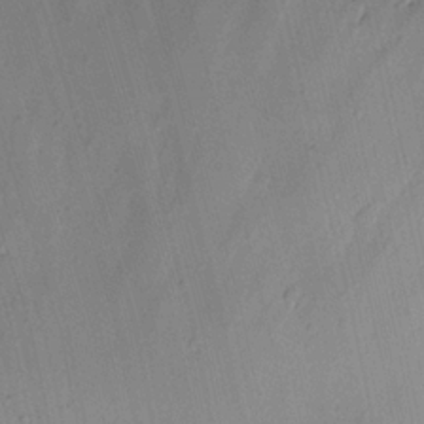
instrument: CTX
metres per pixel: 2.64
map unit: Nhu
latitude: 15.3293
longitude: -75.2159
